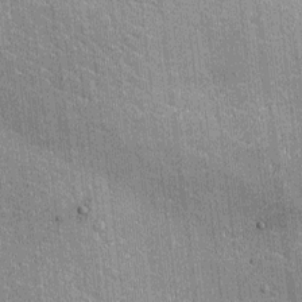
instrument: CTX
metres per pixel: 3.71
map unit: Ht
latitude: -3.1620
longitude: -12.7813
